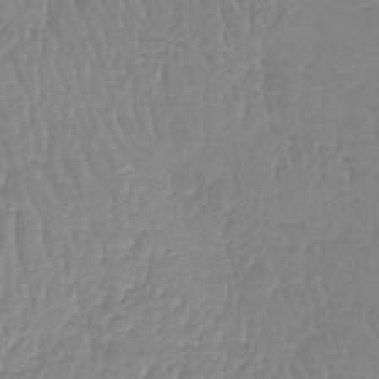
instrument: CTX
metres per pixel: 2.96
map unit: lHb
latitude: -40.4818
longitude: 67.4454
